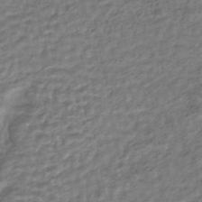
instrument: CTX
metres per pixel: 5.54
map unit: HNhu
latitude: -44.5763
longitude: 102.3306
